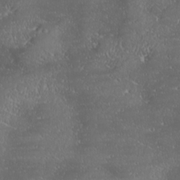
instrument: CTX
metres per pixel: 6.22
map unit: Ave
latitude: 18.3656
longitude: -137.8017
